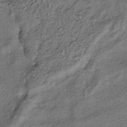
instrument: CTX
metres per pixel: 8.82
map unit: HNhu
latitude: -40.0283
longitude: 107.9367
